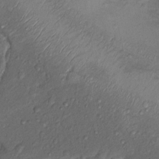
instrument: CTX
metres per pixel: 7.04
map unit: Nhu
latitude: 12.5168
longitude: -28.7057
